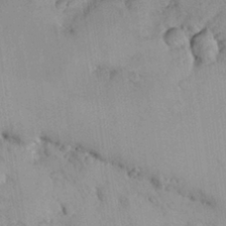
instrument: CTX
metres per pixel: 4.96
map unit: lHvf
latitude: 13.1970
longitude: 178.8408
